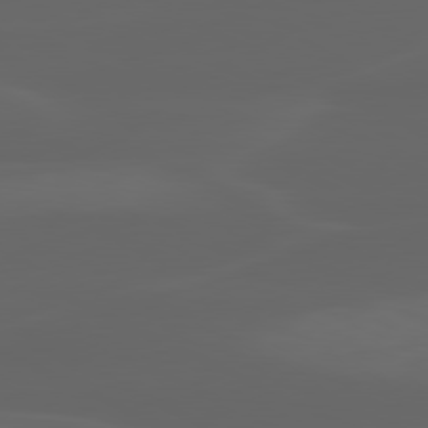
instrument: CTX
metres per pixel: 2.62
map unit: lApd
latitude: 80.0255
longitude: -116.5357
